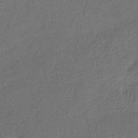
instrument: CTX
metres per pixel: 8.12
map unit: lHb
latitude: -38.5385
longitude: 68.8408
